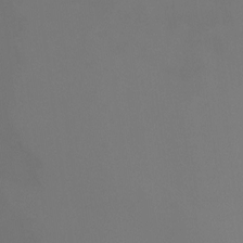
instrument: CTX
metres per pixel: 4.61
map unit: Ht
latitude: -4.8408
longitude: -60.8569
